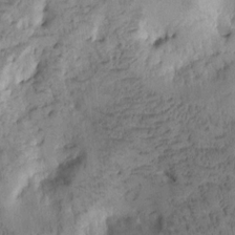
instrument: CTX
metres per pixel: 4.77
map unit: Htu
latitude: -3.9745
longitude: 173.1053
